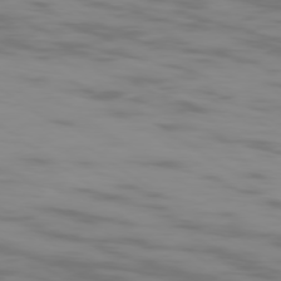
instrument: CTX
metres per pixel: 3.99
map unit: Ap
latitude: -79.2942
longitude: -103.4804
